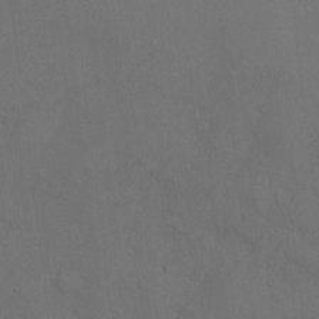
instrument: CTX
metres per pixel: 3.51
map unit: Htu
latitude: -6.4062
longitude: 160.5952
